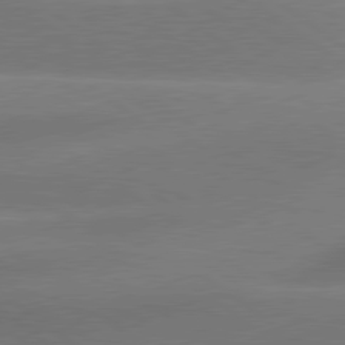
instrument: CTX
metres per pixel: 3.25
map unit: lApd
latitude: 79.8395
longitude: -167.4426
